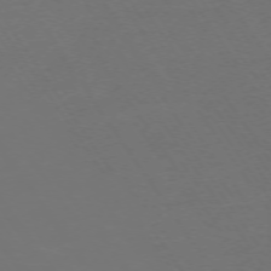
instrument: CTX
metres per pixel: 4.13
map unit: Ap
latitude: -74.2362
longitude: -76.3467
